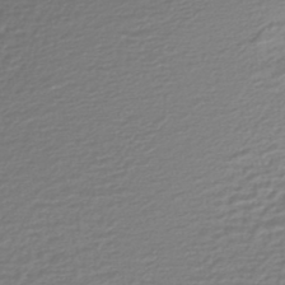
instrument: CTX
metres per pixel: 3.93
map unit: HNhu
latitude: -45.3510
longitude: 96.2551
